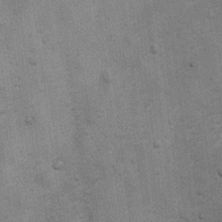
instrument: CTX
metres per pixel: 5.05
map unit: Ht
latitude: 4.2900
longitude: -22.7435
